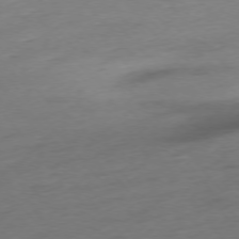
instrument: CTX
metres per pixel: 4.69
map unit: Hpe
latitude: -76.2928
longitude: -15.0270
